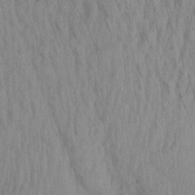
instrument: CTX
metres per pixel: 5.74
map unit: Aa
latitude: 19.9906
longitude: -146.7813
